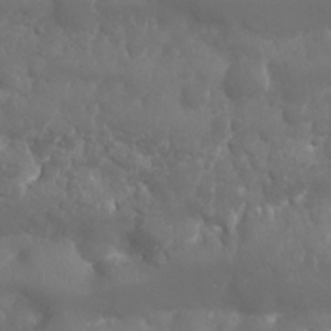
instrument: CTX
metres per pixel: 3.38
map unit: Nhu
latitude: 25.7827
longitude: -61.7827
